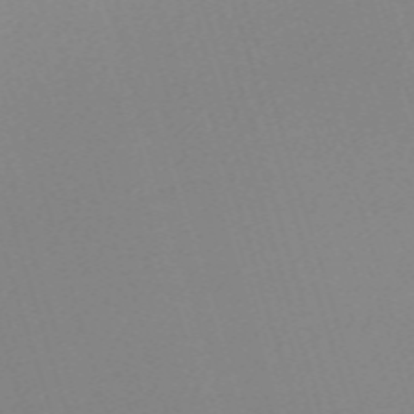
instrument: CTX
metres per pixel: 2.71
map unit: eHh
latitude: -62.3306
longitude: 50.2173
